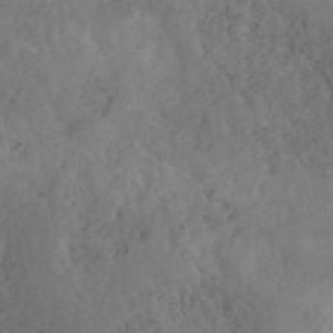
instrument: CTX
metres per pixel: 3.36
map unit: ANa
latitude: 41.9906
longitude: 51.9178
